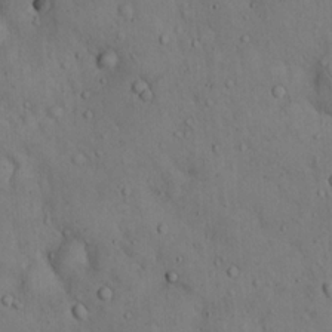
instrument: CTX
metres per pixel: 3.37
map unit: Hto
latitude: 14.9136
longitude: -59.5749
